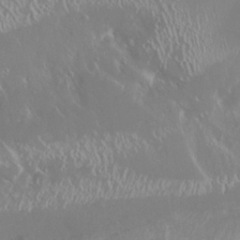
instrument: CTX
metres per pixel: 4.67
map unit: Nhu
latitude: 25.6504
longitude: -59.1214
